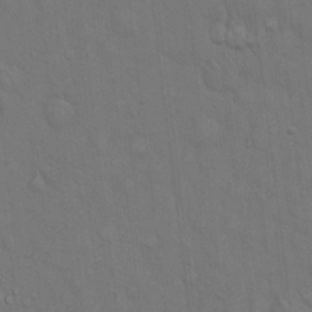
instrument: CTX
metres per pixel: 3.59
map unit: Hto
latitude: 15.4616
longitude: -57.8772
